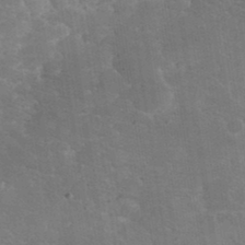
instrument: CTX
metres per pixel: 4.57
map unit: eHh
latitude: 36.1767
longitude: -67.8772
